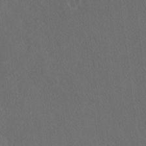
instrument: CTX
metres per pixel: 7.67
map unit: Htu
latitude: -7.5588
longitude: 156.2739
